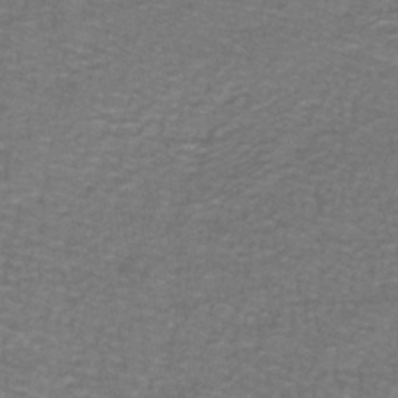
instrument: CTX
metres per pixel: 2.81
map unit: lHb
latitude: -42.4817
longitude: 55.3888
